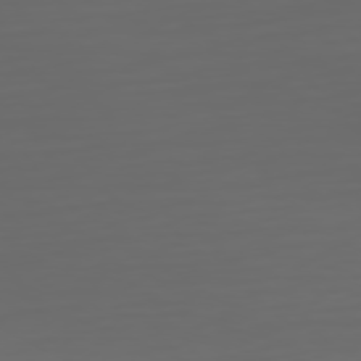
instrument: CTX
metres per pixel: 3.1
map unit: Hpe
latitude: 75.4993
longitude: -127.4993
